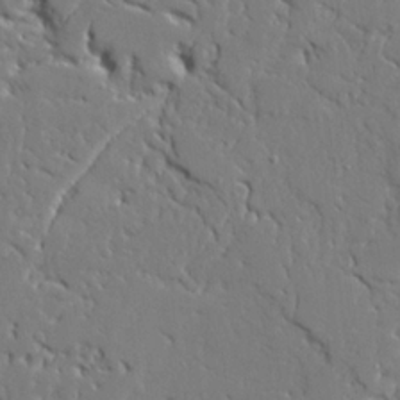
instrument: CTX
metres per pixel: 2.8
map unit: Ave
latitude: 23.4615
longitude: -129.8394
